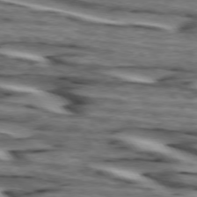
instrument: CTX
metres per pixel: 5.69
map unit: lApd
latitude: 74.3656
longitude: -72.1200
